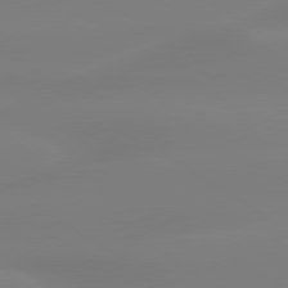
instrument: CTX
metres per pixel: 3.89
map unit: lApd
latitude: 79.9906
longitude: -136.6302
